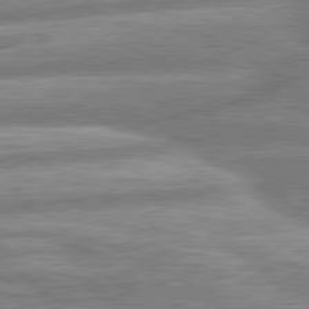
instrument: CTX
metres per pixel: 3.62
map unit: lApd
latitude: 80.5168
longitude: -165.1025
